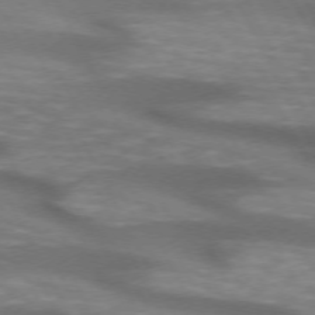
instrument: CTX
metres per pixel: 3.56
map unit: lApd
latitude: 72.1389
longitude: -50.3845
